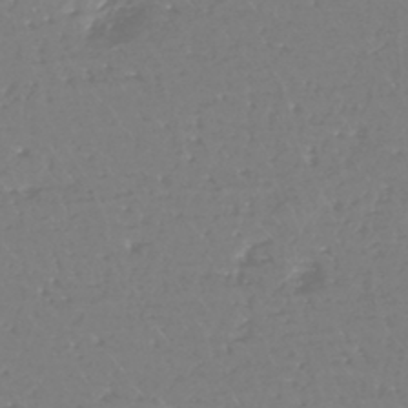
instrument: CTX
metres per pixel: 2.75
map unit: eHh
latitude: -44.9164
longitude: -29.0836
